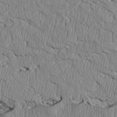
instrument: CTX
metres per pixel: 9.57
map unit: Htu
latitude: 3.8394
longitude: 150.5385
